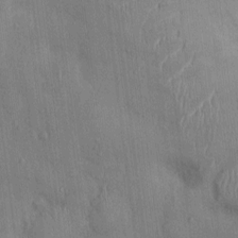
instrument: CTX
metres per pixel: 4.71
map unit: Nhu
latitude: 2.1389
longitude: -14.2145
